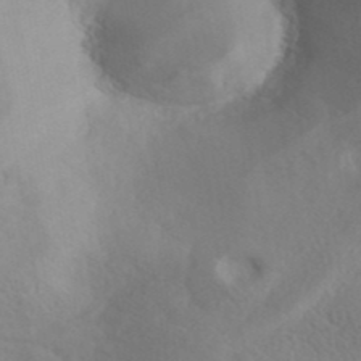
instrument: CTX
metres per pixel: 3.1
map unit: ANa
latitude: 40.3089
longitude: 28.5007
